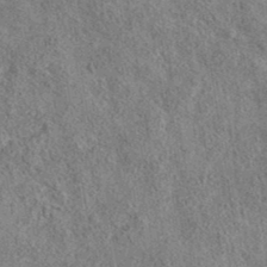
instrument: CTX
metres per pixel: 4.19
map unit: eAb
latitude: 35.7071
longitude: 114.6518
